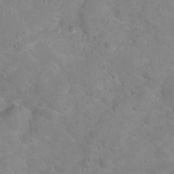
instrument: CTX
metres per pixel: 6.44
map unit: Hto
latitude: 17.8205
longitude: -38.4601
